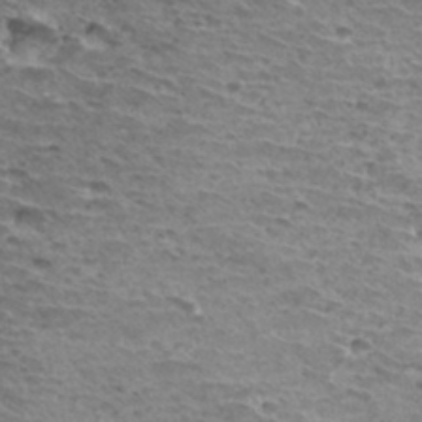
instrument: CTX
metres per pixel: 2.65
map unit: Hto
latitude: 32.6868
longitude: -40.1199
